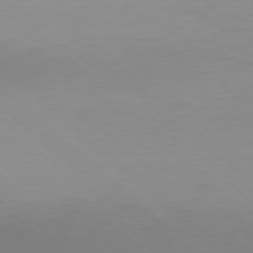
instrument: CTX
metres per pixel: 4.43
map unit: Hpe
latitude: 77.4615
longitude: -165.6505
